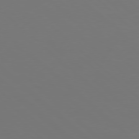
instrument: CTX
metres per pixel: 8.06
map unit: Hpe
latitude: 78.0255
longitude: -170.8947
